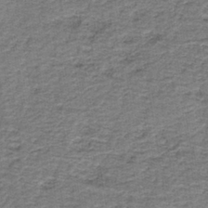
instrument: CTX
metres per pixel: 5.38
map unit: HNb
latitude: -39.2565
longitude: 50.5007
